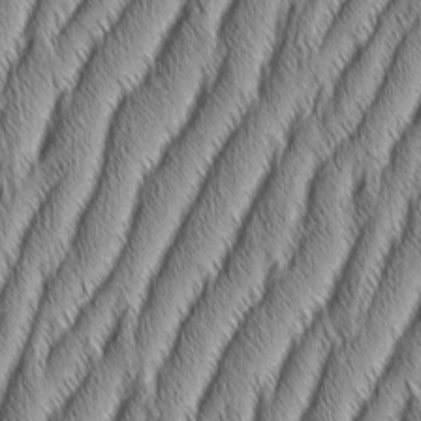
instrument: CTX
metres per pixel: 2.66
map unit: Aa
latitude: 7.2159
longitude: -131.3671
